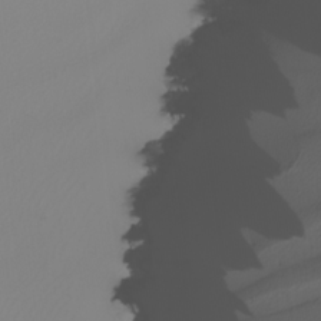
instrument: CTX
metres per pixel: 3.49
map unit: Nhu
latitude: -5.3131
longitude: -91.8394
